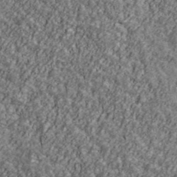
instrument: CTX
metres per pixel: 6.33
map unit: Ave
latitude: 42.7435
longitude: -111.4805
